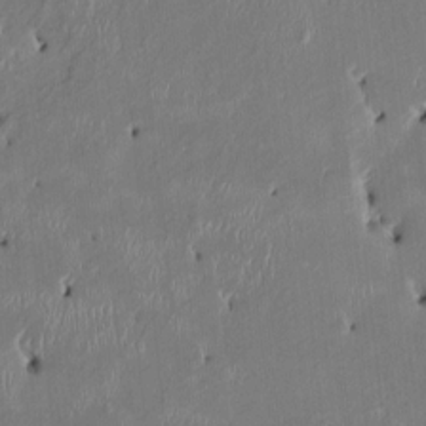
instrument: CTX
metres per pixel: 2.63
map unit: HNhu
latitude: 1.0647
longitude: -6.7813
